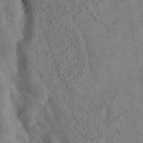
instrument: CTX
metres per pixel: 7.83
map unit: eAb
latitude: 34.6301
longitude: 109.0108
